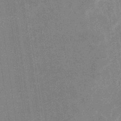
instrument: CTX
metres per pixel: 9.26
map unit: eHb
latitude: -34.3873
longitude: 73.1809
